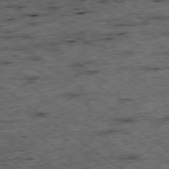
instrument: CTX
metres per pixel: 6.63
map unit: Ap
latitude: -79.0297
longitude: -50.4412
